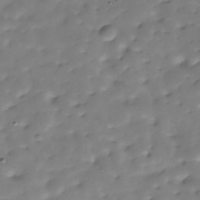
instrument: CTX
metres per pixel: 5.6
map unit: Hve
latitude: -29.9178
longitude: 90.5385
